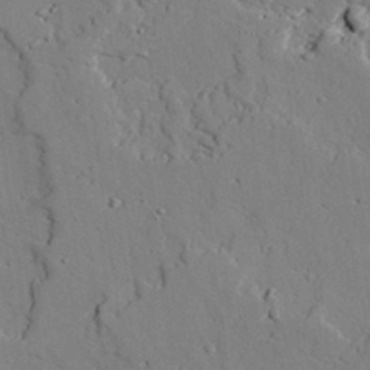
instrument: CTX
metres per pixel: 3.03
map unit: lAvf
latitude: 26.1956
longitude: -110.3279
